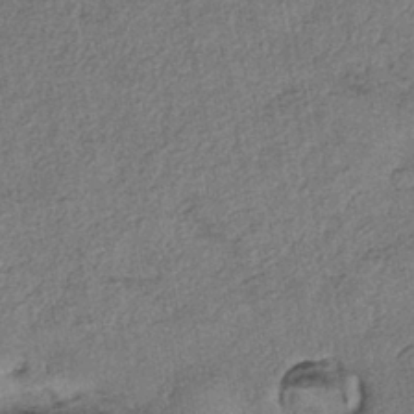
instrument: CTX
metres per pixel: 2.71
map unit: eHh
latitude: -42.5573
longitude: 120.4440
